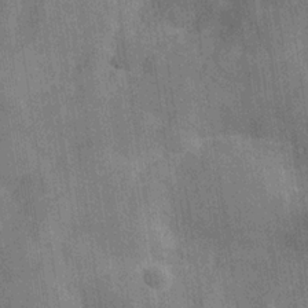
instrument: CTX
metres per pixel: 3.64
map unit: Hve
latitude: -29.3888
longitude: 92.4440
